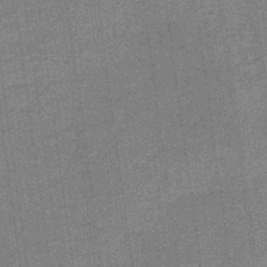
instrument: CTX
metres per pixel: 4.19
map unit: lHb
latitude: -40.3495
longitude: 69.6343
